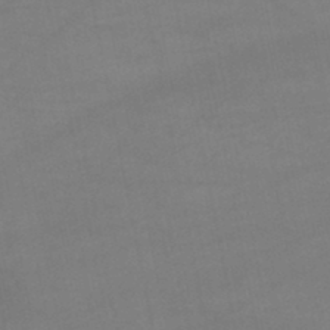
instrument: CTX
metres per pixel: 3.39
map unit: lHb
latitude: -45.9745
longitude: 66.9164
